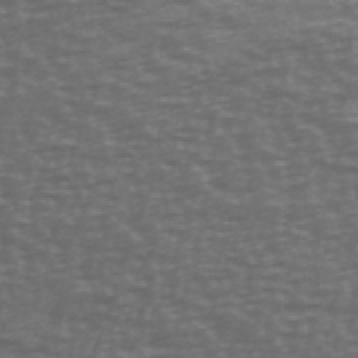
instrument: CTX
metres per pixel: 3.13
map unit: Ave
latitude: 39.5560
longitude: -114.1010
